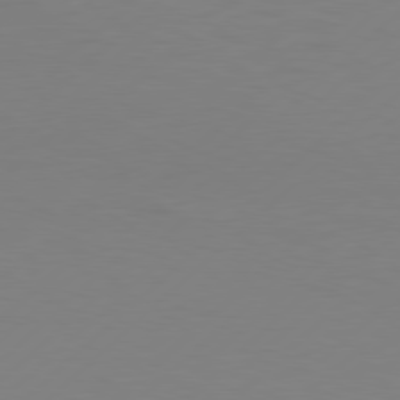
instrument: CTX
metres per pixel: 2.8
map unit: Hpe
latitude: 78.3279
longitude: -127.3860
